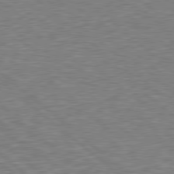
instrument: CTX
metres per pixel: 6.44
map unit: Hpe
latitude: 78.5735
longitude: -169.8961
